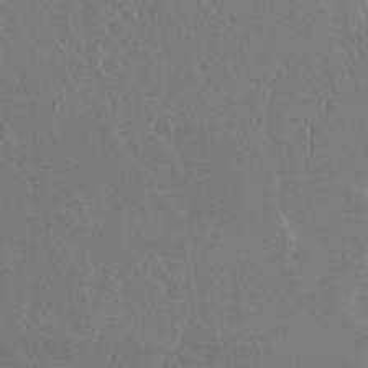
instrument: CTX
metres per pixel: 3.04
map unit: Nhu
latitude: 29.8961
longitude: -57.8205
